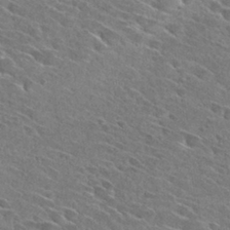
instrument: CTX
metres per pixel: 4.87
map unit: Hto
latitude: 28.7057
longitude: -43.2726
